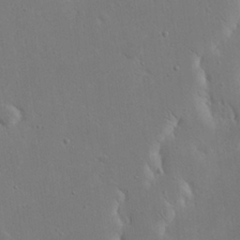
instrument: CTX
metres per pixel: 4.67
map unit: eHh
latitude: 20.2523
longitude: -71.2159
